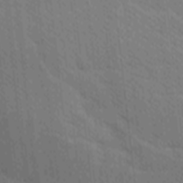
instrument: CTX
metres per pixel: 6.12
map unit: Ave
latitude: -9.2187
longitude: -123.1592
